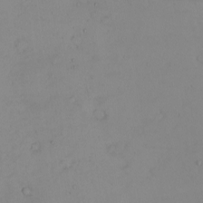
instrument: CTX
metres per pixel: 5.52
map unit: eHh
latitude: -5.4076
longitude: -80.9136
